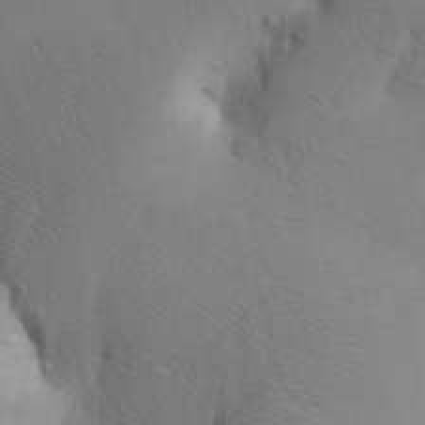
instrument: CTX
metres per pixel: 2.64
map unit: Aa
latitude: 27.4427
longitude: -148.5168
